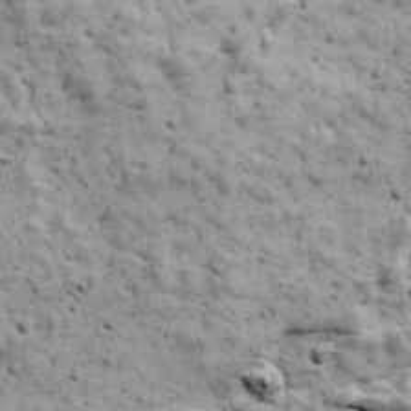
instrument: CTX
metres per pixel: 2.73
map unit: Ave
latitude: 17.6127
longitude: -134.2144
